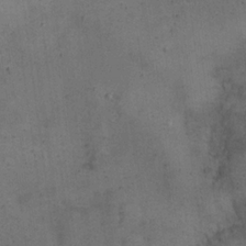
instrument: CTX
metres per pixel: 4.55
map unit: eHh
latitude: 21.2537
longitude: -60.6679
